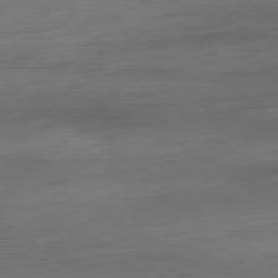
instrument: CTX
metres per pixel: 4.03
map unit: Ap
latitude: -80.8408
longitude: -68.0633
